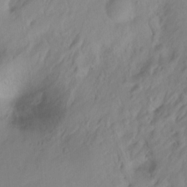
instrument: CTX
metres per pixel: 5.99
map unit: Hto
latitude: -7.0486
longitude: -47.6127
